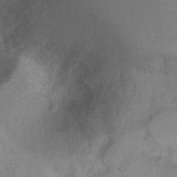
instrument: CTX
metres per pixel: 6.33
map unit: Ht
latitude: 0.9136
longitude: -37.2159
